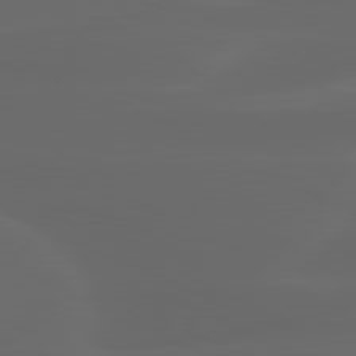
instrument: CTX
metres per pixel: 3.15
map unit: lApd
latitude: 80.2333
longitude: -117.7828
